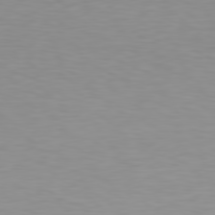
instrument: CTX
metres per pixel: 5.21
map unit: Hpe
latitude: 78.4223
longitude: -145.1403
